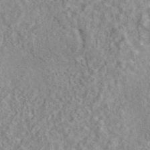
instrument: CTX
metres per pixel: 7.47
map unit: eAb
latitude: 44.3656
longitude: 117.1620
